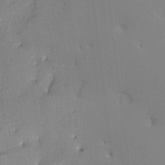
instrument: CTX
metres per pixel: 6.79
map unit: Nve
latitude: -8.2928
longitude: 175.4265
